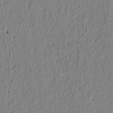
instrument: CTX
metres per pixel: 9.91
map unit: lAvf
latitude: 5.8961
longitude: 166.4251
